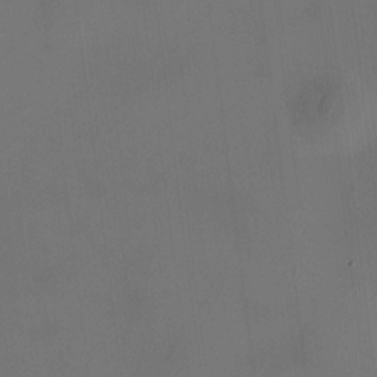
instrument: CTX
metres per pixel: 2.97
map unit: HNhu
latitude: 9.7072
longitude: 9.8233
